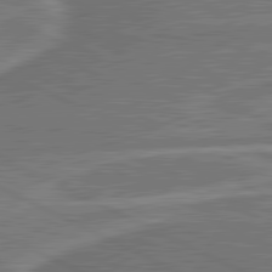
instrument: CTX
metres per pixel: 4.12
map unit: lApd
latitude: 81.3482
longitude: 141.4454
